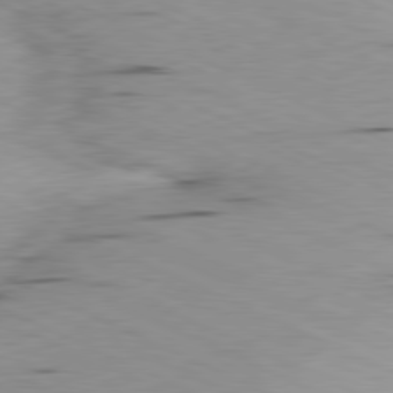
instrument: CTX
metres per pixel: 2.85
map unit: Ap
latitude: -81.4077
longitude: -71.9339
